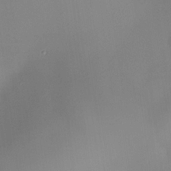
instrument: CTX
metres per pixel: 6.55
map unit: HNhu
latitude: 11.2537
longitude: 9.0864
